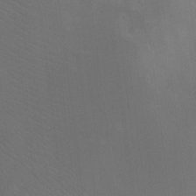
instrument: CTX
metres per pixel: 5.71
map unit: Ht
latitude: -9.3321
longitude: -38.4979
